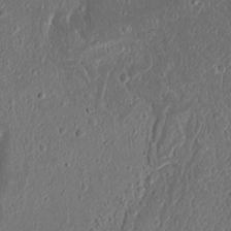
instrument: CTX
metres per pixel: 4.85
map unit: Ht
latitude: 11.4427
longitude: -75.4615
